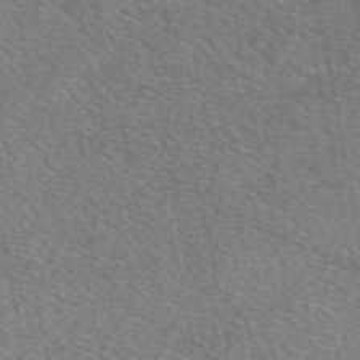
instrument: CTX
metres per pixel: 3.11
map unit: eAb
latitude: 49.4993
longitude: 112.5763
